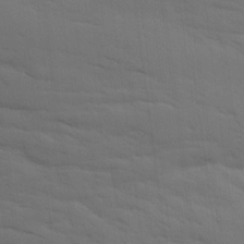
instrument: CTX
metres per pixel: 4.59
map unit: Ave
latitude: 17.2537
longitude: -129.0836
